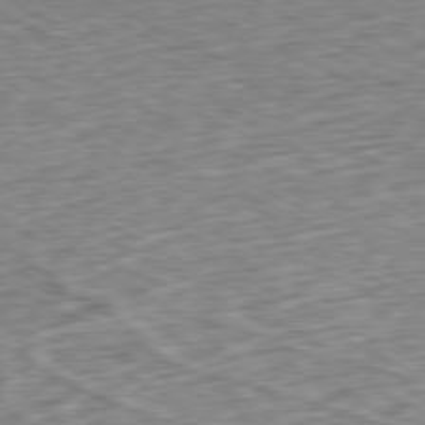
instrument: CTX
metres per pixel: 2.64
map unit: Ap
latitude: -79.7477
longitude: -67.6882
